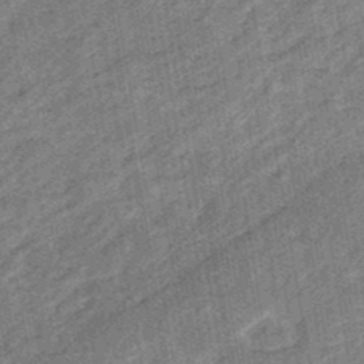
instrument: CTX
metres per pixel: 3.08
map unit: eHb
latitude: -48.0661
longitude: 85.4643
